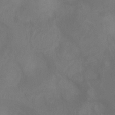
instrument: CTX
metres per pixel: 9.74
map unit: Ht
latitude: 2.2522
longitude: -25.0458
